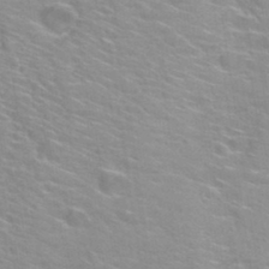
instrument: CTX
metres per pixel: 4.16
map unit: Hto
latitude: 34.0822
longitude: -39.6316
